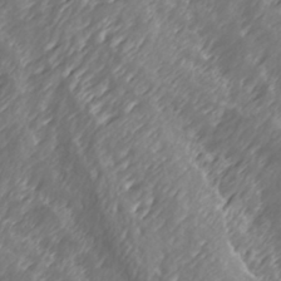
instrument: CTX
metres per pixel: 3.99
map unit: Hve
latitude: 32.0444
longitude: 149.5588
